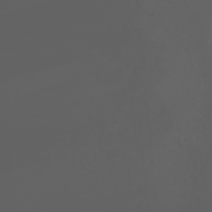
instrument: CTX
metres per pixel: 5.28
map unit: Htu
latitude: -0.9542
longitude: -76.1766
